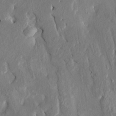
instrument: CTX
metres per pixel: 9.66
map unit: HNhu
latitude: 4.1767
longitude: -8.2523
